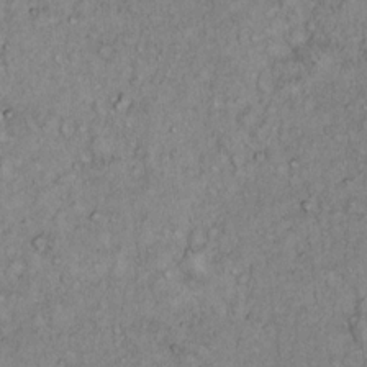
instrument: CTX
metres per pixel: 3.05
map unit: Hto
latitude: 13.9717
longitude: -57.2536
